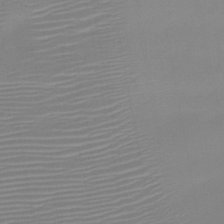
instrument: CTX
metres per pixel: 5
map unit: HNb
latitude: -46.4629
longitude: -42.6491
